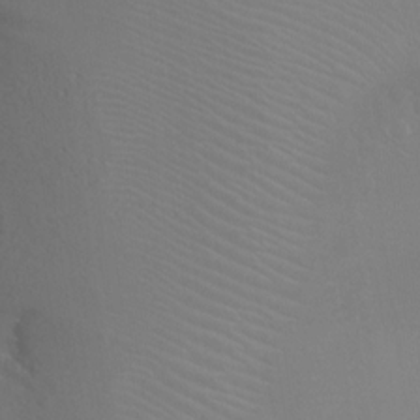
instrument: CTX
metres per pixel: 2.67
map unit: Ht
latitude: -9.3132
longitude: -38.1578
